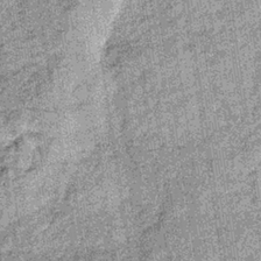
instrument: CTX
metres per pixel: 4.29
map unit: lHb
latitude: -36.0283
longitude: 64.5385
